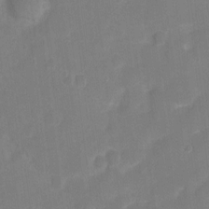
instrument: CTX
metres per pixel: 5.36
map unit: Hto
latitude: 3.3859
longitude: -33.2537
